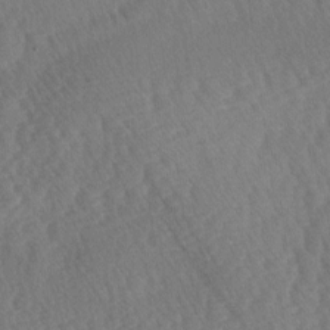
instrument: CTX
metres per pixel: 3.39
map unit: lAa
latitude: -3.1242
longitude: -127.5938
